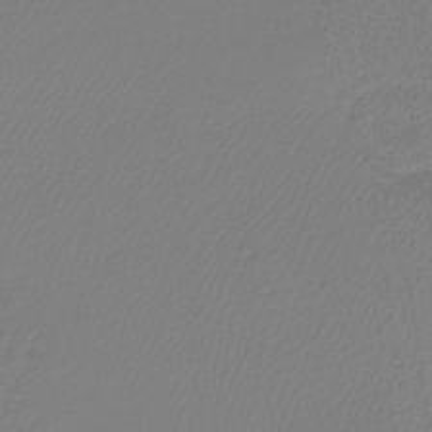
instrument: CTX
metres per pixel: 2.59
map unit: lHb
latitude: -41.9178
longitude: 60.6518
